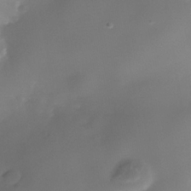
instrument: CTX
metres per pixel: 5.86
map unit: Nhe
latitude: -36.7274
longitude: -117.8772
